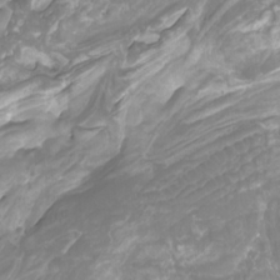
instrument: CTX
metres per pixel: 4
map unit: Htu
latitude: -10.5574
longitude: -74.7246
